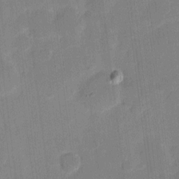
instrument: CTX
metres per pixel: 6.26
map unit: eHh
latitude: 10.9136
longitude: -66.8191
